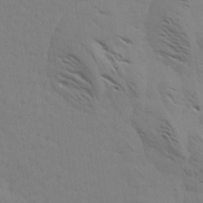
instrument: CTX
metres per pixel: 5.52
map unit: Aa
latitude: 18.6112
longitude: -145.1403
